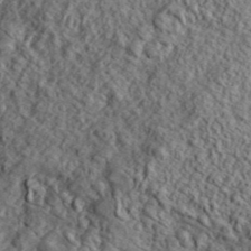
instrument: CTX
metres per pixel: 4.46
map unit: lHvf
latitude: 41.3481
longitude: -88.9703
